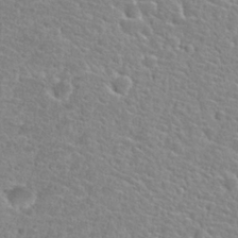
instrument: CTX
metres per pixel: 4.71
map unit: Hto
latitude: 25.4237
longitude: -48.1767
